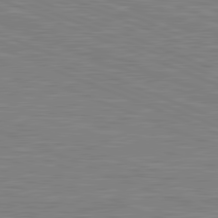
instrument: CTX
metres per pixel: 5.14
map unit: lApd
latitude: 81.5938
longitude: -171.9150
